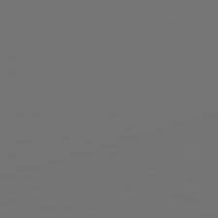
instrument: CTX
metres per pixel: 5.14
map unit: Hpe
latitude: 78.3656
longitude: 174.4440
